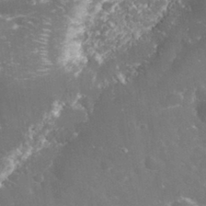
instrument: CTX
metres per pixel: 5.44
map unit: eHh
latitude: 32.5735
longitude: -61.8583
